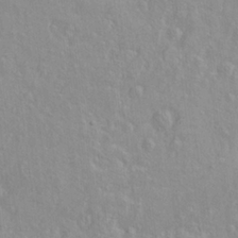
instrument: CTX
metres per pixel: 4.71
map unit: Nve
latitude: -8.1984
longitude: 174.3117
